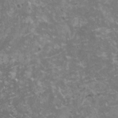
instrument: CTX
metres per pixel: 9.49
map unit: HNhu
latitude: -0.2173
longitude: 2.3873
